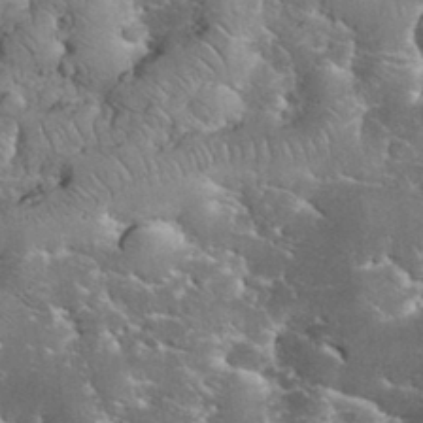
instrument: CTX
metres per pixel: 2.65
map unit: eHh
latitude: 34.1388
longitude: -65.5560
